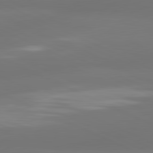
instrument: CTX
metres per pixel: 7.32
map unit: lApd
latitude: 81.2159
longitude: -165.8016
